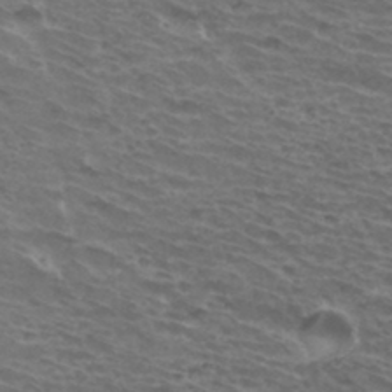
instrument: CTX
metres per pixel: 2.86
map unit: Hto
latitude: 33.2159
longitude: -41.4804
